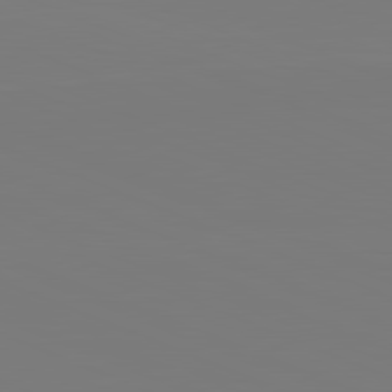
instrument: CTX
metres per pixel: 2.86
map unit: lApd
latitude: 82.0255
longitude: 146.8408
